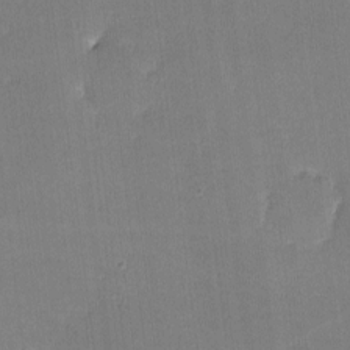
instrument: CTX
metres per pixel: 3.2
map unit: lHvf
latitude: -10.6519
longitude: -101.3293
